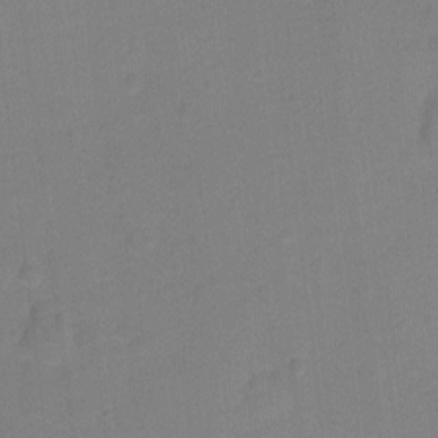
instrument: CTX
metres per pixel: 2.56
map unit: Hto
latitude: -0.9542
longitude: -34.3845
